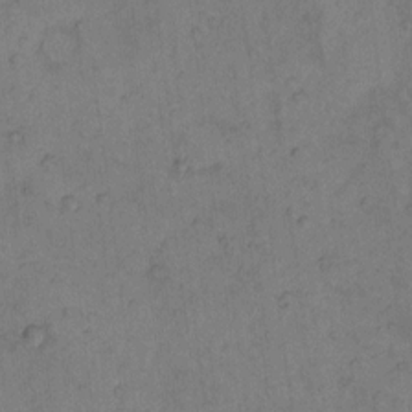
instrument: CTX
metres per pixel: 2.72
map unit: Hto
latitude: 8.0255
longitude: -59.6316
